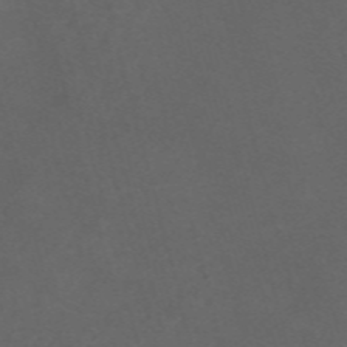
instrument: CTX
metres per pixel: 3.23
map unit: Nve
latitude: -58.5195
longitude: 59.3131
